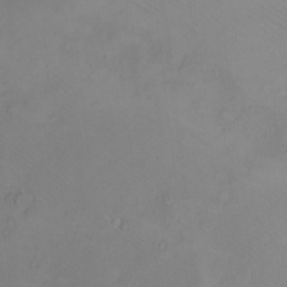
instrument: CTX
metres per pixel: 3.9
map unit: eHh
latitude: -8.5007
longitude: -69.4048
